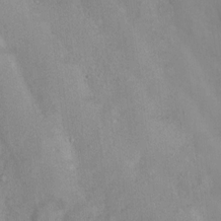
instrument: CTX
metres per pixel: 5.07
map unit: Nhu
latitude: 11.3104
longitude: -26.6113
